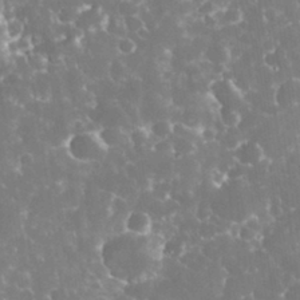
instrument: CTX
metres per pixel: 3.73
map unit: eHh
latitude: 33.5182
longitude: -63.4616
